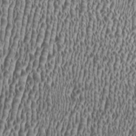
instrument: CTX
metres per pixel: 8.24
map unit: HNhu
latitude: -0.2740
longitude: 0.8597
